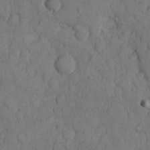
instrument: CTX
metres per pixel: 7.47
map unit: Hto
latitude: 9.1592
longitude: -57.6882
